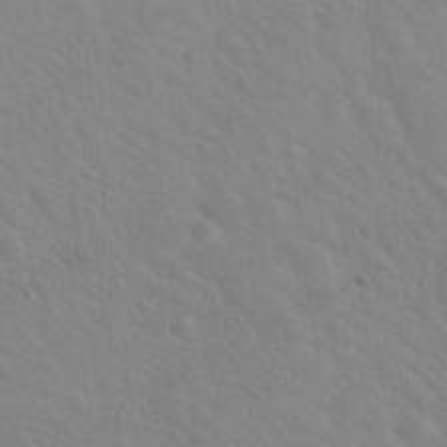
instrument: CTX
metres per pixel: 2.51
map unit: Hto
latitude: 20.2334
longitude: -54.4790
